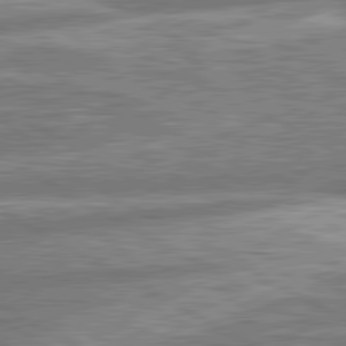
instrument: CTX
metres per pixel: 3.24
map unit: lApd
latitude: 80.8758
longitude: -165.5938
